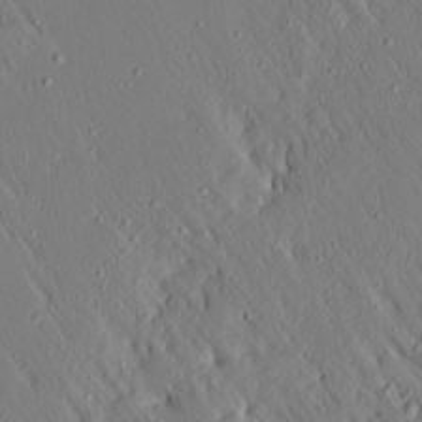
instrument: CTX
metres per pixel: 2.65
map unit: Ave
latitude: 15.3671
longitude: -140.6679
